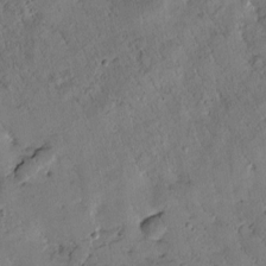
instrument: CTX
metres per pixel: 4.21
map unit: Htu
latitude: 0.2711
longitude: 175.8989
